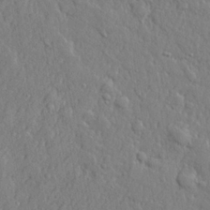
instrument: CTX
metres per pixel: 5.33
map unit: lHvf
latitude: 22.1389
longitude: 144.0094
